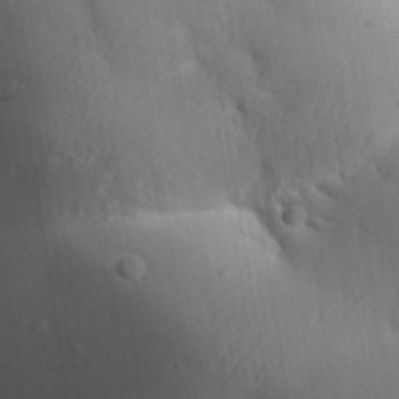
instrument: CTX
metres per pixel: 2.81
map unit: Aa
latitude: 32.4412
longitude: -143.3293
